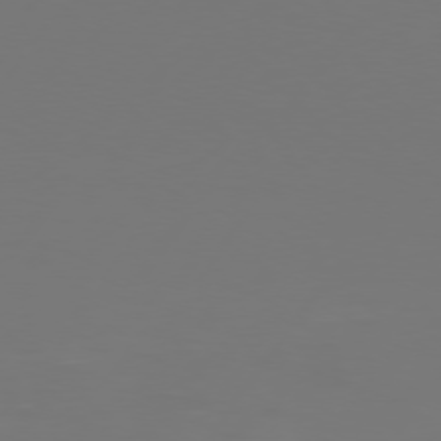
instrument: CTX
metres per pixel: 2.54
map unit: Hpe
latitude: 74.8947
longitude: -130.2901
